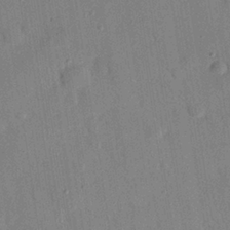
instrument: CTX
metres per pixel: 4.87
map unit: eHh
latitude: 26.1578
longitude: -77.1781
